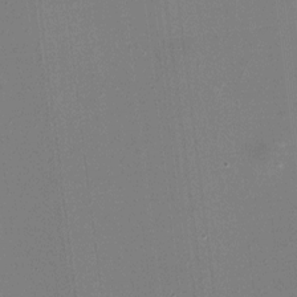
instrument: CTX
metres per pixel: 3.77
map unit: HNhu
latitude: -1.9556
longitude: -5.3293
